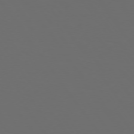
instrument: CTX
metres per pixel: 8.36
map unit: Hpe
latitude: 74.2145
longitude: -124.8569
